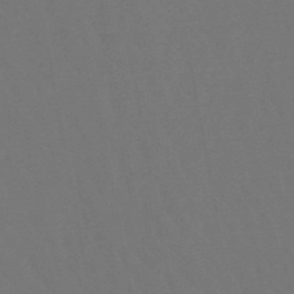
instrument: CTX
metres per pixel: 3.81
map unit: lHb
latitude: -47.9178
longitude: 75.0676
